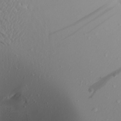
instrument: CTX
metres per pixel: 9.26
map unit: Aa
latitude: 22.1011
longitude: -146.8947
